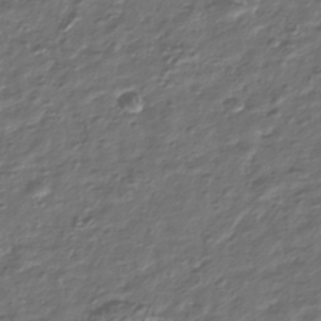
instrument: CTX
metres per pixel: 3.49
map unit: Nhu
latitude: -39.9556
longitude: -81.9717
